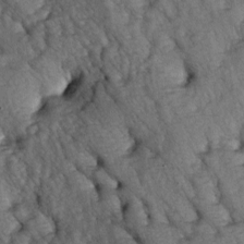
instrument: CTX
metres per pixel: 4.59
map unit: lAa
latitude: -5.4454
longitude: -126.1011
